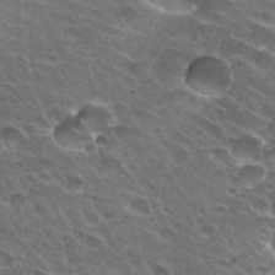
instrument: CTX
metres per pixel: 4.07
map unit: Hto
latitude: 31.2726
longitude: -43.6316
